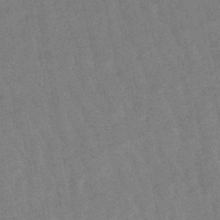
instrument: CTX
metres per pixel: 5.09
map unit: lHb
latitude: -49.0487
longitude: 77.9745
